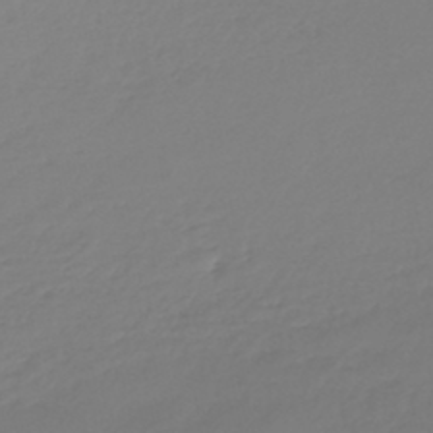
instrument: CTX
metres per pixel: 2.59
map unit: lHb
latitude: -45.7100
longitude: 62.6329
